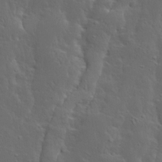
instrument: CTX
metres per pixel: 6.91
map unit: Ave
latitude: 13.7072
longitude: -135.5938
